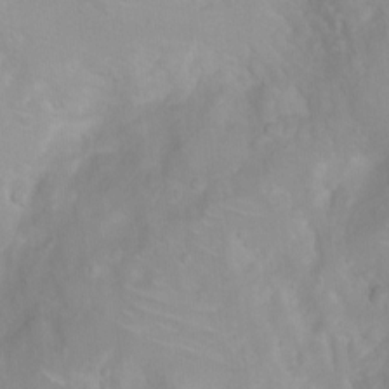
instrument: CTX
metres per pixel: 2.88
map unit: Nhu
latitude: 3.2915
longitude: -24.6868
